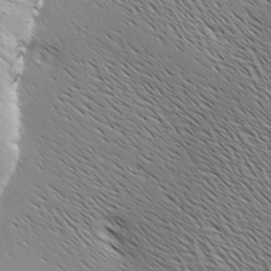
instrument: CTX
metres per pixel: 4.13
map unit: Ave
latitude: 1.4615
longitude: -115.1403
